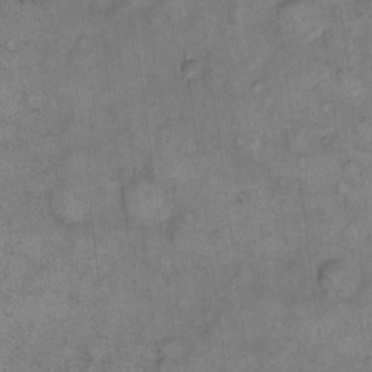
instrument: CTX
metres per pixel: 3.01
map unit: eHh
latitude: 13.7828
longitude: -65.3860
